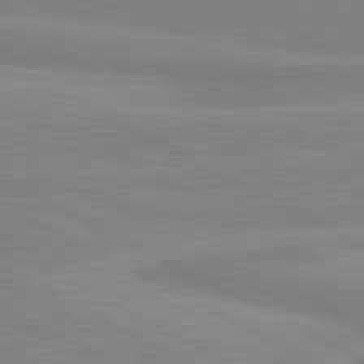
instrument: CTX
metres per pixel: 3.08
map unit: lApd
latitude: 81.1025
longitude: 171.2565
